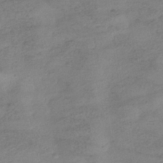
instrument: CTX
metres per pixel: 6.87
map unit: HNhu
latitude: -40.9164
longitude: 99.1809
